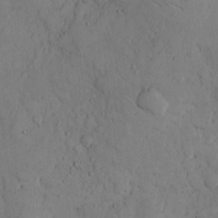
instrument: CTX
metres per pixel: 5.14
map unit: Hto
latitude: 8.6680
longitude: -57.8016
